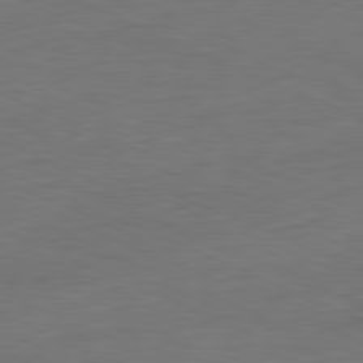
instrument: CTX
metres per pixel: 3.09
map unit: Ap
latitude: -81.8423
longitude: -76.4601
